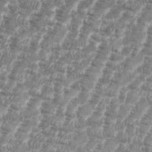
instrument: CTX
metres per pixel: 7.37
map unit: eHh
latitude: 35.9150
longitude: -136.6302
